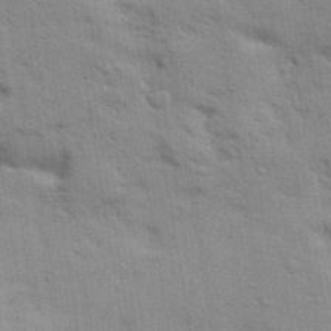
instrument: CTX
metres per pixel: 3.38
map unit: Aa
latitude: 32.3089
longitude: -146.4979
